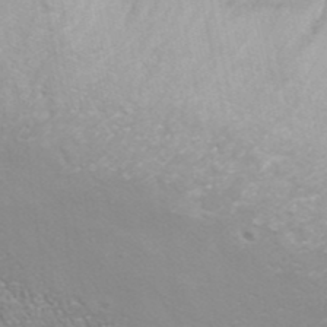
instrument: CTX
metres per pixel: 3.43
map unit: ANa
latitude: 40.4034
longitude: 24.0094
